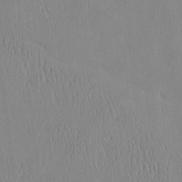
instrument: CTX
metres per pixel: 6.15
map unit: HNhu
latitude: -4.5007
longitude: 14.8975
